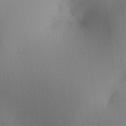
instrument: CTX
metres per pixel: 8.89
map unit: lAa
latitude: 3.8205
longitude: -116.8947
